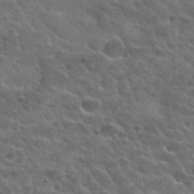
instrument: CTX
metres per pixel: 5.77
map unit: Hto
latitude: 34.0633
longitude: -50.3467
